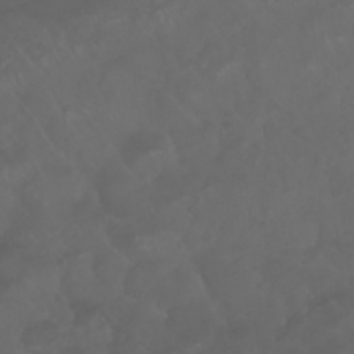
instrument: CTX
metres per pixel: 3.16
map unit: Nhu
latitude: 23.4237
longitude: -64.9892
